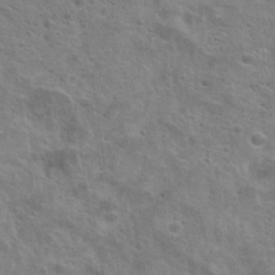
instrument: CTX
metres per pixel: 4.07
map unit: Hto
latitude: 20.7813
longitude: -41.7638
